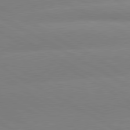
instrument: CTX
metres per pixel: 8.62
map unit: lApd
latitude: 80.3656
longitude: -147.2915
